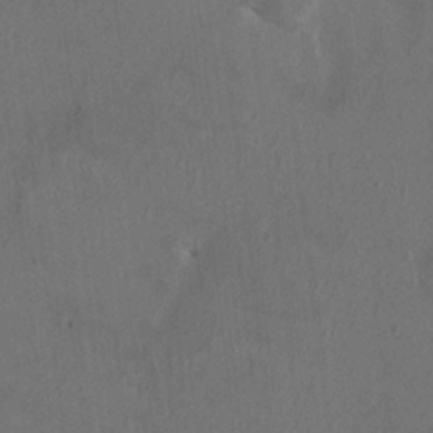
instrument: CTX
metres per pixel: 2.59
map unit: HNhu
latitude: 1.4804
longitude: -4.1011
